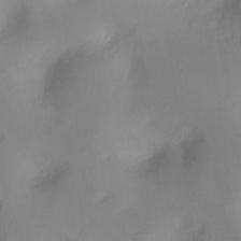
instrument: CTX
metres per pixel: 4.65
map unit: Ht
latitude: -17.1243
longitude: -45.4993
